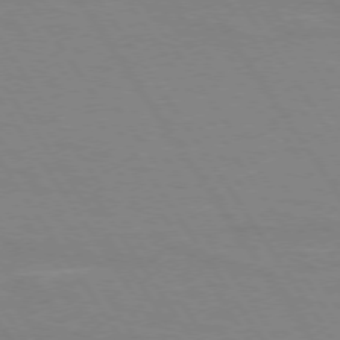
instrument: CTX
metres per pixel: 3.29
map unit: lApd
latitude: 73.7639
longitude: -56.6868
